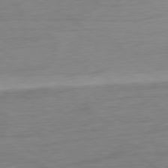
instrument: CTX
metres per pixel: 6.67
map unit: Ap
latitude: -79.5777
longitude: -63.9717
